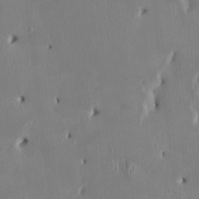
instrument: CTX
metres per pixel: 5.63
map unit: HNhu
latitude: 2.5923
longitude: -5.1970
